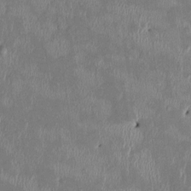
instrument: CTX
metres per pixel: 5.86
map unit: HNhu
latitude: 2.5168
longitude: -5.6694
